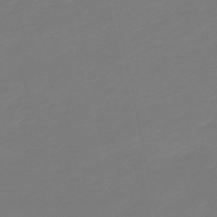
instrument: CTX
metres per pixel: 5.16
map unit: lHb
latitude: -49.9745
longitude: 80.1417
